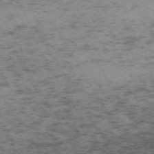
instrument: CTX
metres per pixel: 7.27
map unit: Hpe
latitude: -71.3699
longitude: 14.0283
